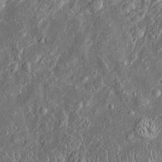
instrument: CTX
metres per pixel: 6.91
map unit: Htu
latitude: -6.9353
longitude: 157.4832
